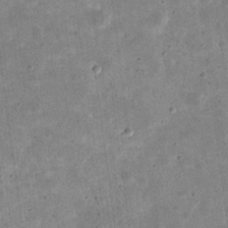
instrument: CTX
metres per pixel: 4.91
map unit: eHh
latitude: 21.7261
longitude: -66.3845
